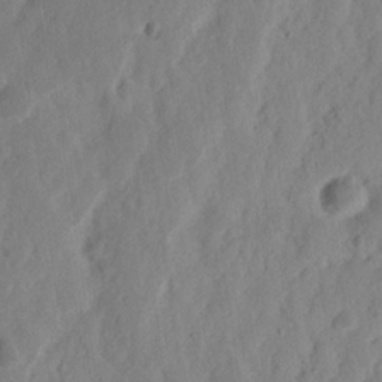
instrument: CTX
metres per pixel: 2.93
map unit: Nhu
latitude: 15.6883
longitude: -73.7828
